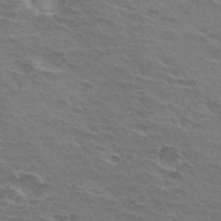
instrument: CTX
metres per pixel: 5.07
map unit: Hto
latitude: 32.5924
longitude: -43.7639
